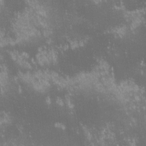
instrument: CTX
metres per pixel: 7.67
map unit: lHvf
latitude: -13.9556
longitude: -103.9717
